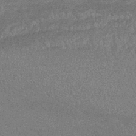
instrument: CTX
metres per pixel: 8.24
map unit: HNhu
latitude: -44.2173
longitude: 94.0094
